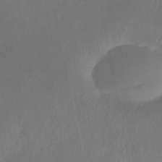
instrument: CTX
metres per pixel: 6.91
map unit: eHb
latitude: -39.0109
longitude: 76.8219
